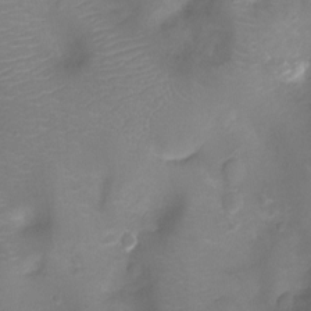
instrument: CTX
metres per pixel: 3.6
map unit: Ht
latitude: -7.9178
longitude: -18.8947
